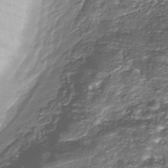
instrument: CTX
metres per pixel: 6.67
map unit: Nhu
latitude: -38.7085
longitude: -82.7435
